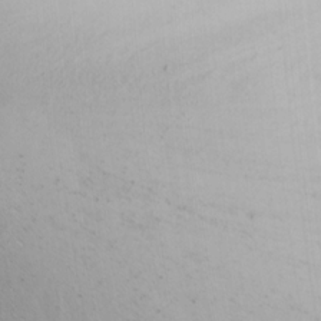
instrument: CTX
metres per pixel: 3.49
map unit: Nhu
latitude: 0.7057
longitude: -79.9150
